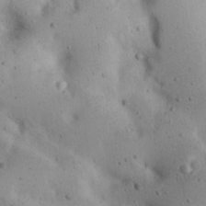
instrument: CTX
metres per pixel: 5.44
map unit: eHh
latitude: 22.7813
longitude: -70.4223
